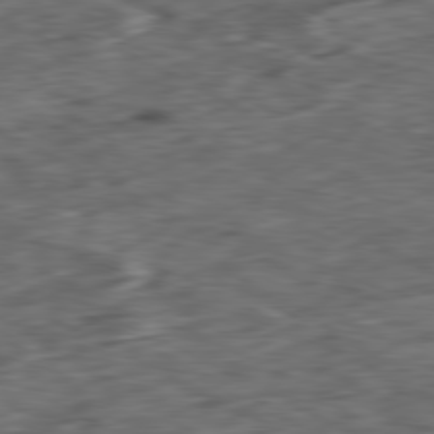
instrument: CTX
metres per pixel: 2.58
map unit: Ap
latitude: -81.0109
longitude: -72.9136
